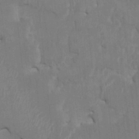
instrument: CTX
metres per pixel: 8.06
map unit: HNhu
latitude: 4.4979
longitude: -7.4237
